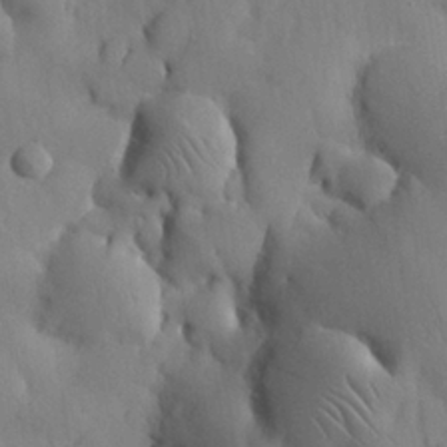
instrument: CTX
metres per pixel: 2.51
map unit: Nhu
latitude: 26.4979
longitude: -72.2901
